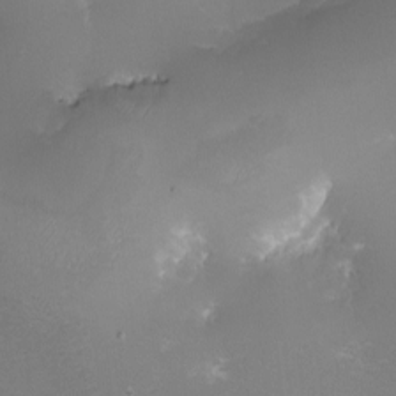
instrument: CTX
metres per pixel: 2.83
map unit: eHh
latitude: -5.6155
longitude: -78.7435
